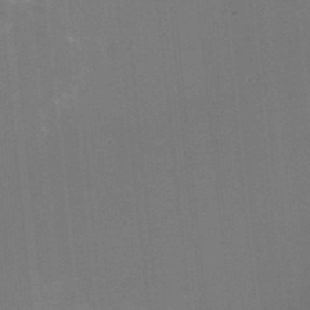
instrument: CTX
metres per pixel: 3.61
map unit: HNhu
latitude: -2.2739
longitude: -1.7071
